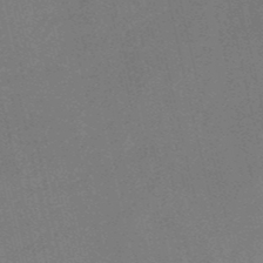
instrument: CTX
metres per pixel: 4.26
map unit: HNb
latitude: -51.8800
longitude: -50.4412
